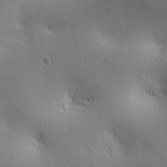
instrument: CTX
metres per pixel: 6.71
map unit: lAa
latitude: 2.6112
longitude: -117.4615
